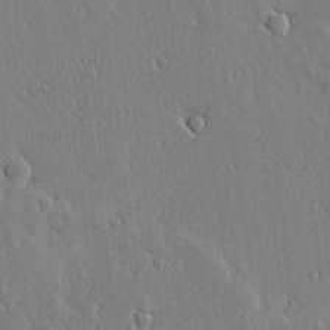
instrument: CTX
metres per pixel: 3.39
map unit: lHvf
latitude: 18.7057
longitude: -115.7638
